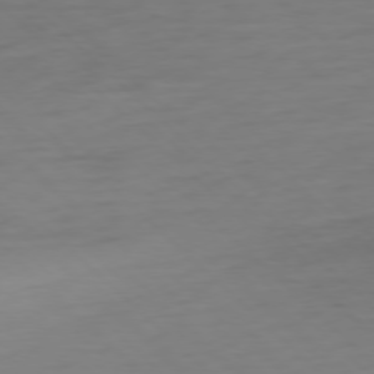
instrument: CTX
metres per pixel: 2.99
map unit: Ap
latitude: -77.5021
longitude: -77.9717
